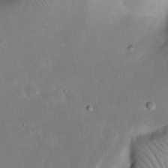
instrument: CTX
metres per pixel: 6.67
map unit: Nhu
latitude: 23.7072
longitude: -71.2915
